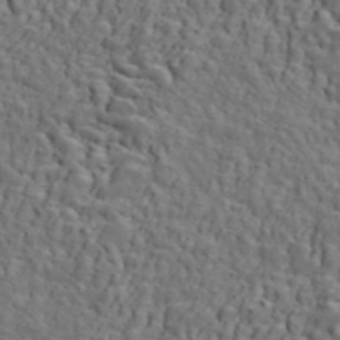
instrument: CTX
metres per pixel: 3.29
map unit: ANa
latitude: 46.7813
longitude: -84.3845
